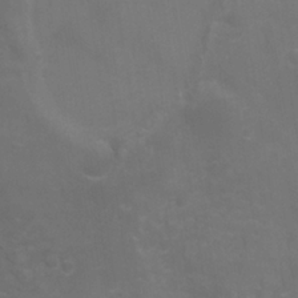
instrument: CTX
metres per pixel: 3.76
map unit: Nhu
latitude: -13.8045
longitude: -70.8569
